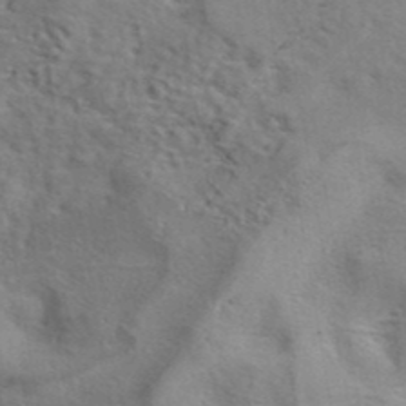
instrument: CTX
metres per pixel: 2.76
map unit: eAb
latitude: 41.0080
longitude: 105.8422
